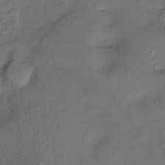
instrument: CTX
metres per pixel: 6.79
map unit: Ht
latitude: -6.8219
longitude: -35.1214
